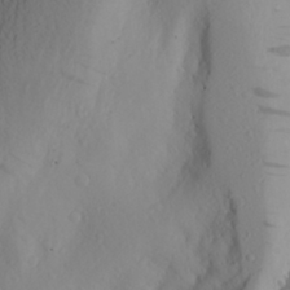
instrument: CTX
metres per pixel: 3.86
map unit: Aa
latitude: 26.8380
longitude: -146.9136
